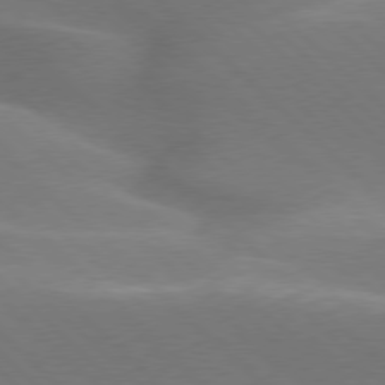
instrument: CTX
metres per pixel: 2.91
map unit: lApd
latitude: 77.3292
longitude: -51.8772
